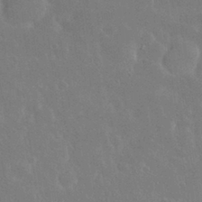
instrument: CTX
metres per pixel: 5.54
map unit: Nhu
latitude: 30.8569
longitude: -56.3656
